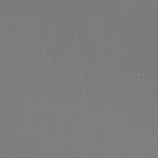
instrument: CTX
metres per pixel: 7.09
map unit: Hve
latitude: 3.2915
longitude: -125.5371
